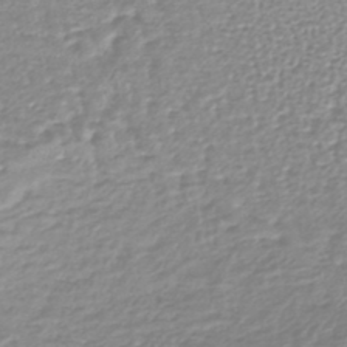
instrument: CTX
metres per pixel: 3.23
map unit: lHb
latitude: -40.4818
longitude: 64.4629
